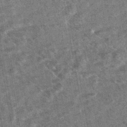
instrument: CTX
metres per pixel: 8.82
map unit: HNhu
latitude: -43.0486
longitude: 98.5196
